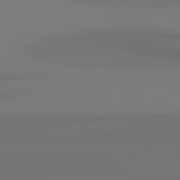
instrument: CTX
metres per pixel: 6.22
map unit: Hpe
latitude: 78.2145
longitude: -134.1577
